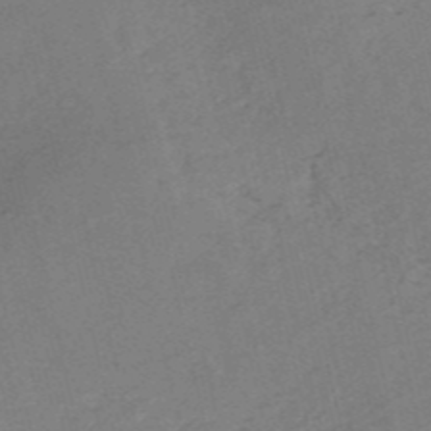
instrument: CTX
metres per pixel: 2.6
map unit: HNb
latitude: -54.0661
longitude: -41.8016
